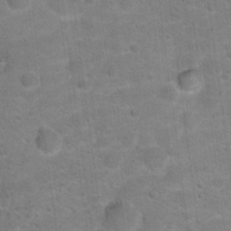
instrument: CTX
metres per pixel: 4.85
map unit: Hto
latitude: 17.2537
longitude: -42.5735
